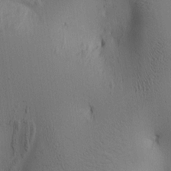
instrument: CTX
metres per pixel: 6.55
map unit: lAa
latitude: 6.2145
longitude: -114.3467
